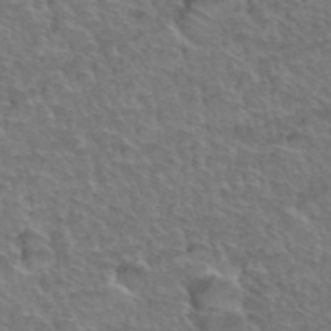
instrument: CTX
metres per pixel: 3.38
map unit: Hto
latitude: 35.4615
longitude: -47.3293
